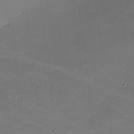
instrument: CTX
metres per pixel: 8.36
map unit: lHvf
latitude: -10.5385
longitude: -104.0633
